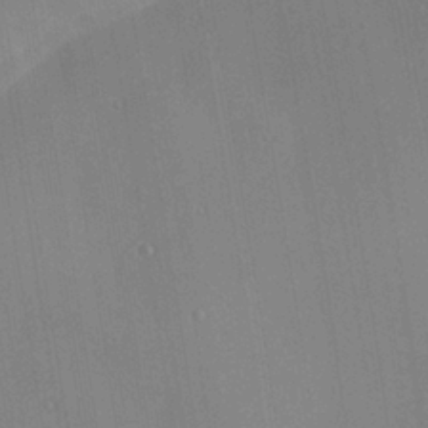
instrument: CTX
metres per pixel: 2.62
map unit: Ave
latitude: 23.5560
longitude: -136.2145
